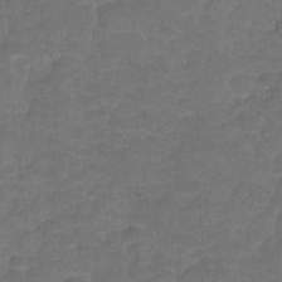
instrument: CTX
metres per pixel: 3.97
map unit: Hto
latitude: 5.1970
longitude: -31.5371
